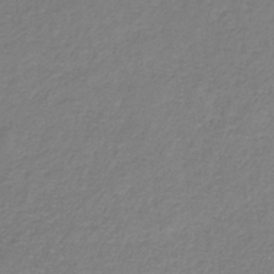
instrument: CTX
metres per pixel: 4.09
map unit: HNb
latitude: -34.3684
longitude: 55.8989
